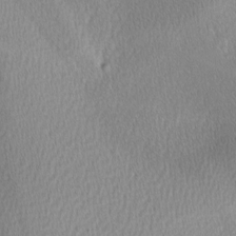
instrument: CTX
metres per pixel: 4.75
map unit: lAa
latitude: 0.3467
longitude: -116.4223
